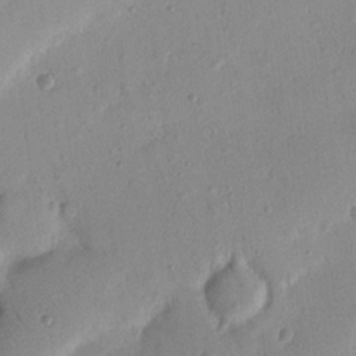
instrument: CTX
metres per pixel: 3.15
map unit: Nhu
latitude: 15.7450
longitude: -78.6869
